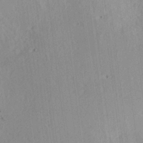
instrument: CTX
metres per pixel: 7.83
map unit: Hve
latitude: 18.9702
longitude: 149.2565
